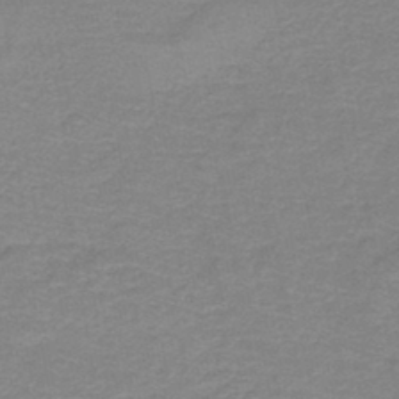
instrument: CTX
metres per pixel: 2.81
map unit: HNb
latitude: -44.3873
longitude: 52.2550
